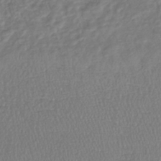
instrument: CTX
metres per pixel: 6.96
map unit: lHb
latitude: -38.1039
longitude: 69.9556
